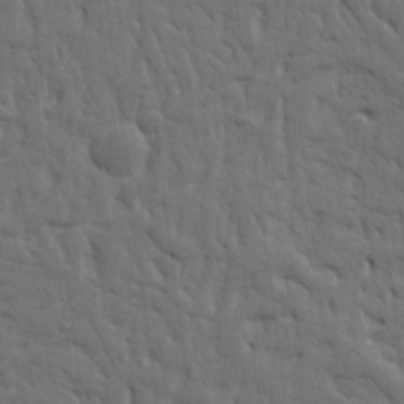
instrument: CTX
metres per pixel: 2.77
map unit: Ht
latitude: 9.7828
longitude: -77.5749
